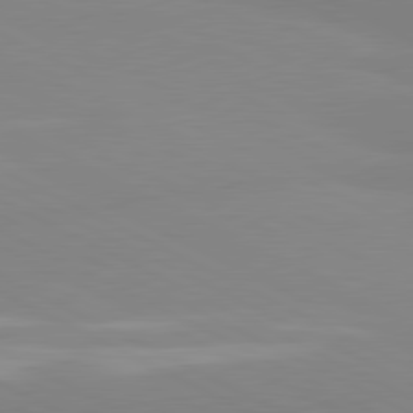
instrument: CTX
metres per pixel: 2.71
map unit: lApd
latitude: 81.0458
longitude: 179.4076
